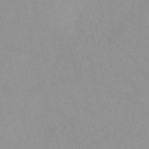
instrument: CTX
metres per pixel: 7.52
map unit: Nve
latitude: -57.4643
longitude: 59.5399
